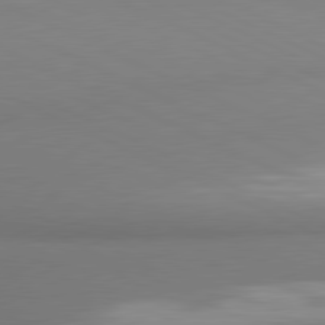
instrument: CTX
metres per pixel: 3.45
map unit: lApd
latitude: 81.1592
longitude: 178.3684
